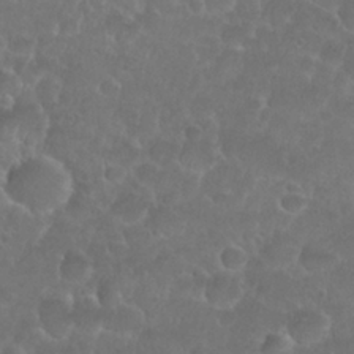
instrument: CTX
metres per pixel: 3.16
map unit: Nhu
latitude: 26.9136
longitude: -52.6302
